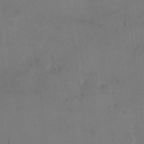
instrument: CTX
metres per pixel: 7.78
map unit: eHh
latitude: 19.1214
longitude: -65.0458
